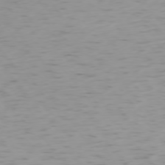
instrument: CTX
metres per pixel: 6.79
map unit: Ap
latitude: -75.2187
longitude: -79.5749
